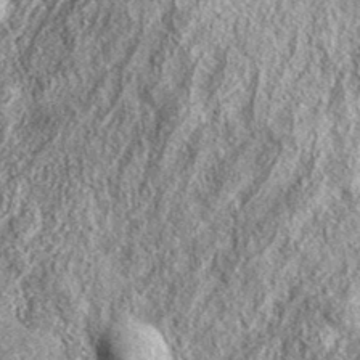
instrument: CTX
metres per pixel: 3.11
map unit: eAb
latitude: 37.5560
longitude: 109.5399
